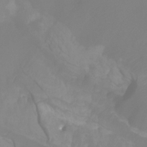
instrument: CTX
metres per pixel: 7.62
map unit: HNhu
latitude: -27.9745
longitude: 74.1795
